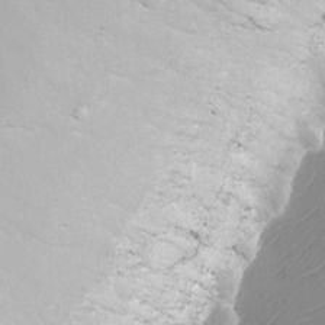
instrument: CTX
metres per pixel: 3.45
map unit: Nhu
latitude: -8.3117
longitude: -85.9528
